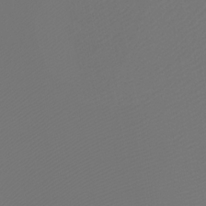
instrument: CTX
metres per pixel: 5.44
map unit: Ht
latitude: -3.9745
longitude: -62.0633
